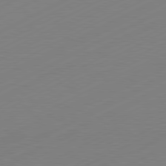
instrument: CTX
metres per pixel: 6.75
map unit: Hpe
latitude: -81.7667
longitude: 13.2754
